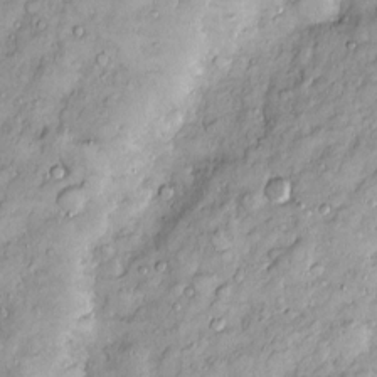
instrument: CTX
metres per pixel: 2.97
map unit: Htu
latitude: -5.1242
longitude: 159.3510
